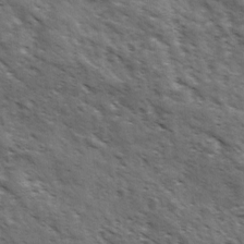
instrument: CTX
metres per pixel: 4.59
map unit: Ave
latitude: 17.9339
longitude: -132.2145
